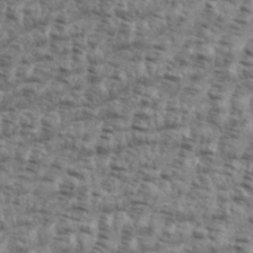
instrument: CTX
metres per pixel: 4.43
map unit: eHh
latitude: 35.8394
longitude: -136.5168
